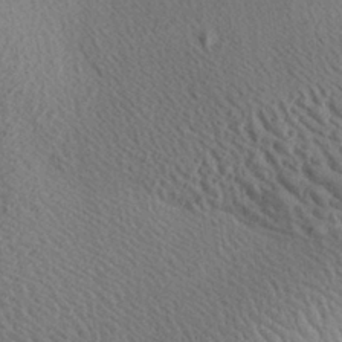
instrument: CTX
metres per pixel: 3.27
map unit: Aa
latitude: 28.7246
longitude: -136.4223
